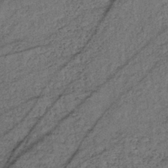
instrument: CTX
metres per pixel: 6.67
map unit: eHb
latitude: -39.4644
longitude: 77.9745
